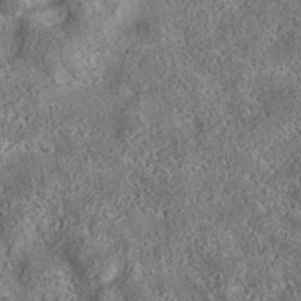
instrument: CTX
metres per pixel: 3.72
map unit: eAb
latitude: 35.8583
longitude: 115.7288
